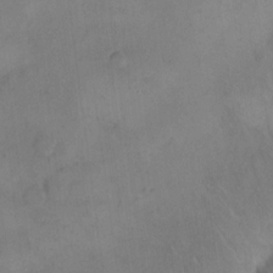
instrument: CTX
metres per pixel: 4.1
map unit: eHh
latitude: 14.8380
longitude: -67.7638
